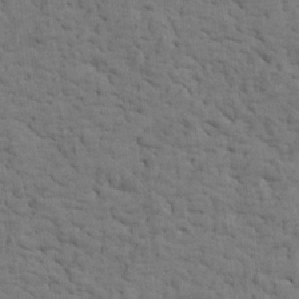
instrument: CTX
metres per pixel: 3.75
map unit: Htu
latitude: -1.5211
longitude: 179.6910
